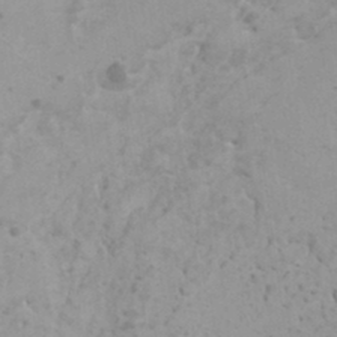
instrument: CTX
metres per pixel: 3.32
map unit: HNhu
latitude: -0.0094
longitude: 3.8800
